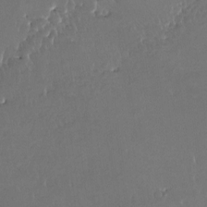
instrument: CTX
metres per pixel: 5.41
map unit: HNhu
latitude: 4.5735
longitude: 8.2172
